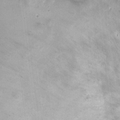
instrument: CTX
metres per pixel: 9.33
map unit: Ht
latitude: 1.5938
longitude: -19.4804
